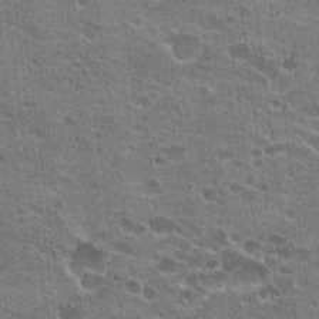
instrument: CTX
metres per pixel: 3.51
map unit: Hto
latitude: 22.9325
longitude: -42.8569
